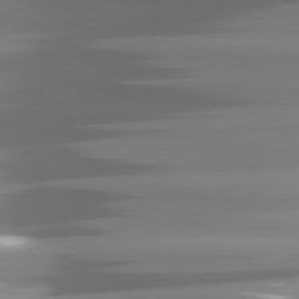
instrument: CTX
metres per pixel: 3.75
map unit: lApd
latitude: 81.5938
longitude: -140.6868
